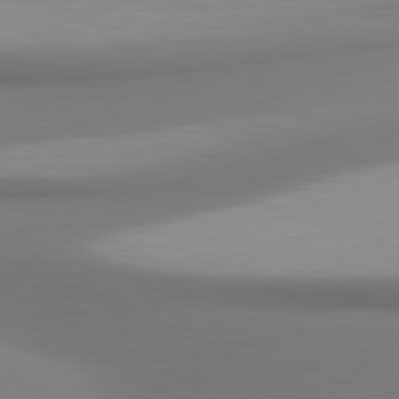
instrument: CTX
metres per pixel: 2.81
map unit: lApd
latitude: 81.0836
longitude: 174.4062
